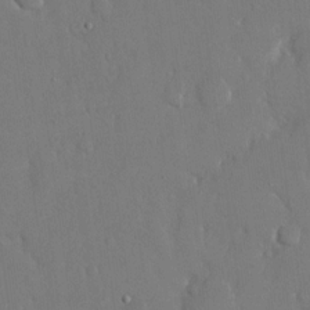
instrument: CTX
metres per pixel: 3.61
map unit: eHh
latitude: 14.8947
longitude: -70.9514
